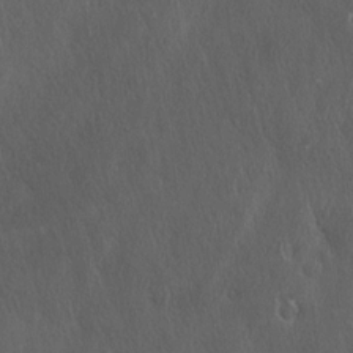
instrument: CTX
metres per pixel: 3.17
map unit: Ave
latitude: 22.4790
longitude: -136.6113
